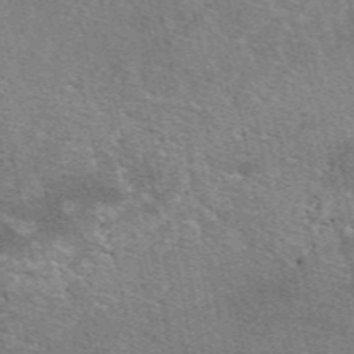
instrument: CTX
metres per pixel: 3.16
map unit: eAb
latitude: 49.7639
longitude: 114.1606
